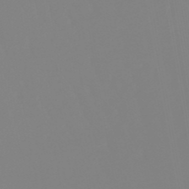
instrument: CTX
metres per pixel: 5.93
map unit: lHb
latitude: -49.4455
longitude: 74.6519
